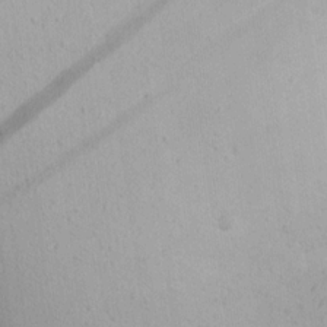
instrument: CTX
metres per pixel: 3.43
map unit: Aa
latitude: 14.5924
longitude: -142.3845
